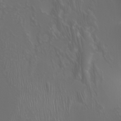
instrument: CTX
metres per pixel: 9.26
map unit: Nhu
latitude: -5.0108
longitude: -90.1200
